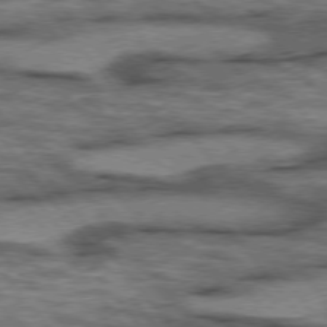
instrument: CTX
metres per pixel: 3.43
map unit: lApd
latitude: 75.6127
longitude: -48.7057
